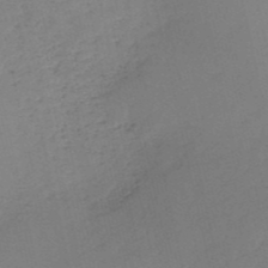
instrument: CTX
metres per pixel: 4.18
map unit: HNb
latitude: -52.7085
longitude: -39.1592
